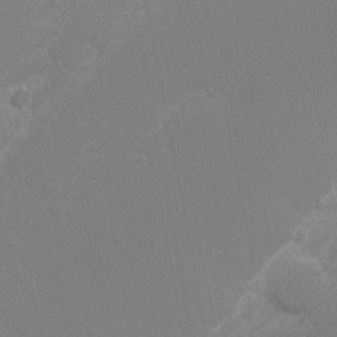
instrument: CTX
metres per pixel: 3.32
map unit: Nhu
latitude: 1.8583
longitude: -77.0080
